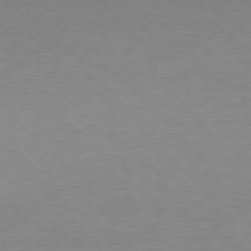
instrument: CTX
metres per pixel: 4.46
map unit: Hpe
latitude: 78.7058
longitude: -139.6127
